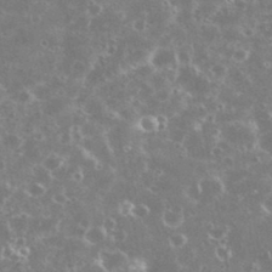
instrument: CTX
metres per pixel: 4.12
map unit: eHh
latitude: 34.8002
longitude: -60.4034
